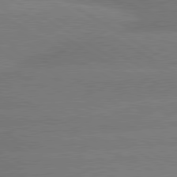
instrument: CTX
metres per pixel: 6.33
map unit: lApd
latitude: 80.4979
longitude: -148.8947
